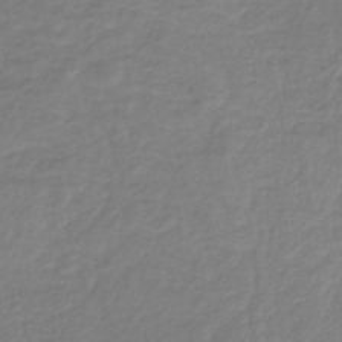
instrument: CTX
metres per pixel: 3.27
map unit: lHb
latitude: -41.0486
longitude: 72.1794
